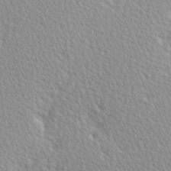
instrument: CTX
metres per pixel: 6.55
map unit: Hve
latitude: 2.2711
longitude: -121.8584
